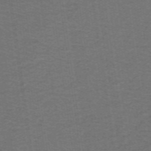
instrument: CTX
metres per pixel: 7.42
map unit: lHb
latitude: -42.6896
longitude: 54.4251
